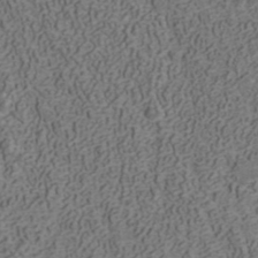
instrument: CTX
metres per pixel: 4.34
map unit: ANa
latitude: 42.1767
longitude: 30.2739
